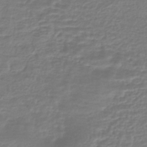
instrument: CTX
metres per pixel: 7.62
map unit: HNhu
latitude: -45.5777
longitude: 96.3306
